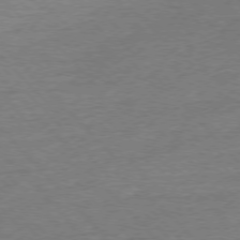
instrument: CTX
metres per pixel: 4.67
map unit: Ap
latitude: -77.0486
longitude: -95.3482
